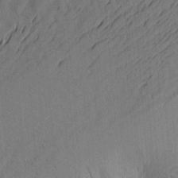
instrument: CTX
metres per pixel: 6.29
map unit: Aa
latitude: 21.8017
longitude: -144.0633
